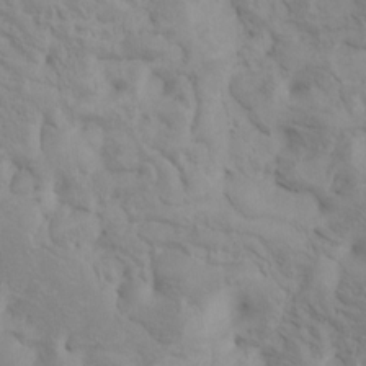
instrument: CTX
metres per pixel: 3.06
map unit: Nhu
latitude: -4.4440
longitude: -84.5357
